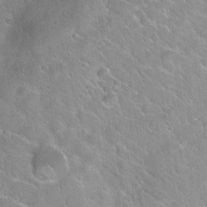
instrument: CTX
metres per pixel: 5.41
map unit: Hto
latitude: 20.9892
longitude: -53.6883
